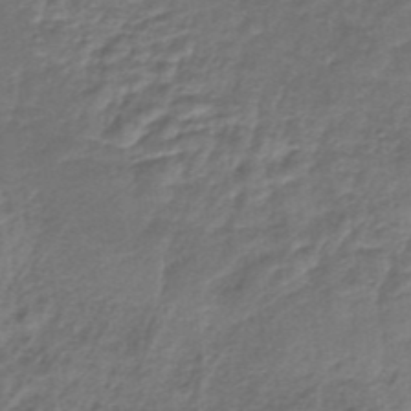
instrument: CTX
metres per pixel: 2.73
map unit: HNb
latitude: -35.9745
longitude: 58.7841
